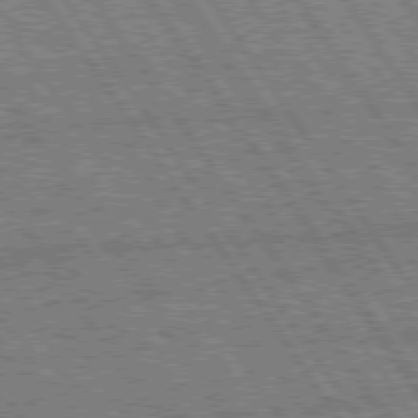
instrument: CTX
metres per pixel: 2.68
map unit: Hpe
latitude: 75.4049
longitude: -155.5371
